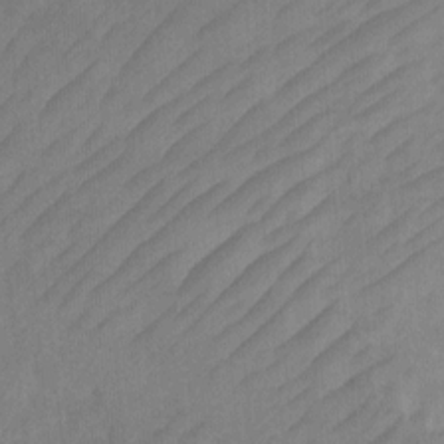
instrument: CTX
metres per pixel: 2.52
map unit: Ht
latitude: 2.2900
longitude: -34.8380
